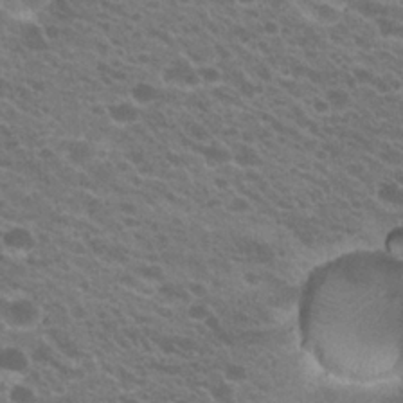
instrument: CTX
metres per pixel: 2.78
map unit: Hto
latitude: 23.3482
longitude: -35.7260
